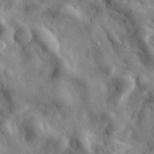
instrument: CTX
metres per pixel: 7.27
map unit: eHh
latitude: 32.5735
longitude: -77.9150
